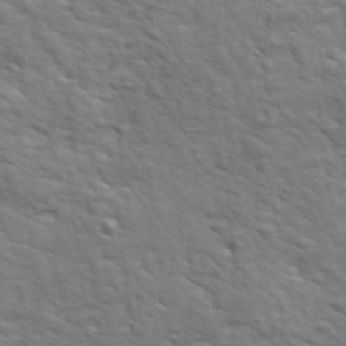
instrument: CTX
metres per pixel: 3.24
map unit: Ave
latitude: 18.0822
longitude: -132.4412
